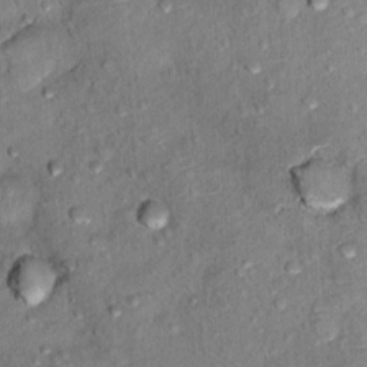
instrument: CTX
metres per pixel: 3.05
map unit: Ht
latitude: 11.0081
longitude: -37.9150
